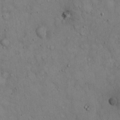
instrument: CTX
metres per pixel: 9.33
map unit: Hto
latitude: 14.7247
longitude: -58.0822
